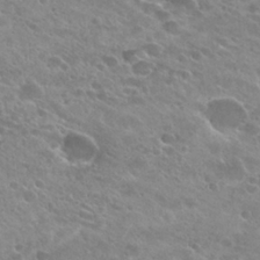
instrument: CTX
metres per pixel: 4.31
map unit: Hto
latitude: 25.9906
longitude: -41.9528
